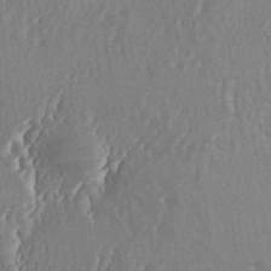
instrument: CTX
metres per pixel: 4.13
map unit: eHh
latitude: 33.7639
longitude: -132.4979
